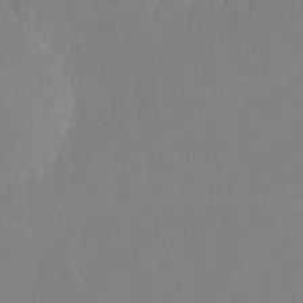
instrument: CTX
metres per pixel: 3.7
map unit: lHvf
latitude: -12.1039
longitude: -100.2145
